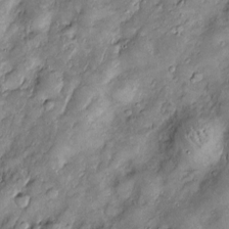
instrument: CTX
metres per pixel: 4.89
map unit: Htu
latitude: -6.5574
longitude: 159.4265
